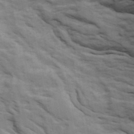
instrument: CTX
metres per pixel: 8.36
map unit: Ave
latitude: 15.7261
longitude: -129.5938
